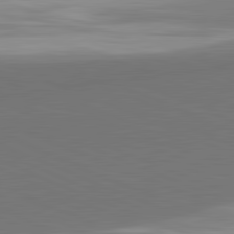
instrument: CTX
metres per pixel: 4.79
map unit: lApd
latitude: 82.0255
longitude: 150.1795
